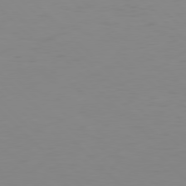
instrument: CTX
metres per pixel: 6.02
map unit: Hpe
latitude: 77.5371
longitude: -167.8583
